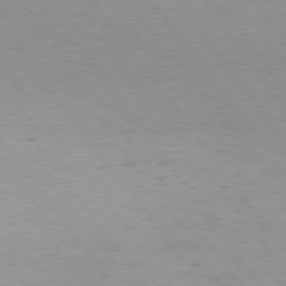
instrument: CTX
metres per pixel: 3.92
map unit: Hpe
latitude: 75.3293
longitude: -143.1025
